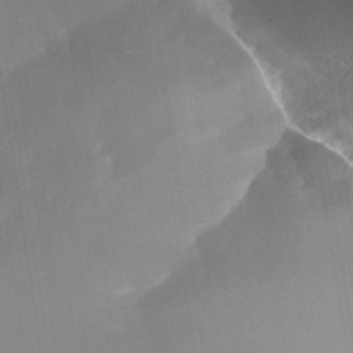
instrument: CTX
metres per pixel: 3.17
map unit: Nhe
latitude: -36.6140
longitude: -118.3278
